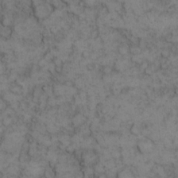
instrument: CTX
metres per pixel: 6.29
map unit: eHh
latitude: 12.3467
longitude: -63.4427
